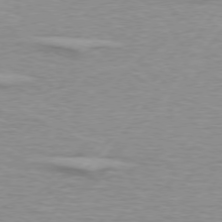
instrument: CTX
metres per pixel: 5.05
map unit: lApd
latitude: 75.2348
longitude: -79.1781
